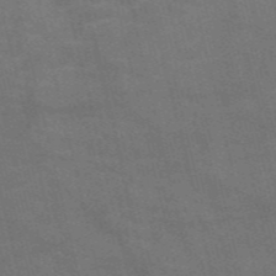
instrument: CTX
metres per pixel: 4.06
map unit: Nve
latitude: -57.3321
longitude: 51.0486
